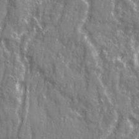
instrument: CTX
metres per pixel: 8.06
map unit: Ave
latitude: 22.1011
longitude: -133.2726
